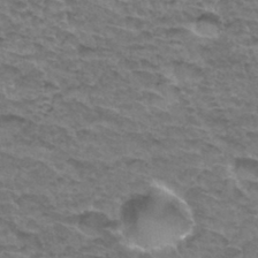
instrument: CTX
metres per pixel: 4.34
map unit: Hto
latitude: 33.4804
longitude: -47.5183
